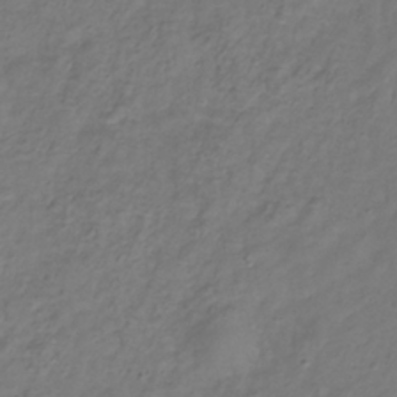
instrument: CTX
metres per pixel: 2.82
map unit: Hve
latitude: -33.3510
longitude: 92.0283
